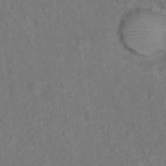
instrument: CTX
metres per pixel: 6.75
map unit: Ht
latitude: 15.4238
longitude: -36.8002
